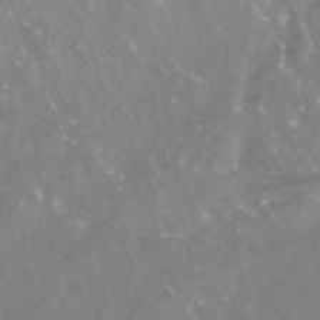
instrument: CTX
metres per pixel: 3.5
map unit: ANa
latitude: -38.2362
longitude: 97.2565
